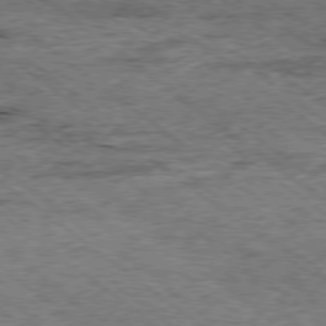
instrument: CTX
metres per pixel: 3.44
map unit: Ap
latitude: -78.6707
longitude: -86.1011
